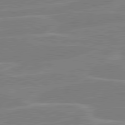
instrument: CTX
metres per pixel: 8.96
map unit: lApd
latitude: 80.8569
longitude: 121.3509
